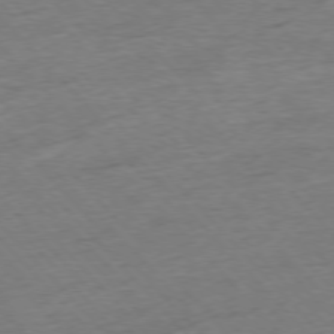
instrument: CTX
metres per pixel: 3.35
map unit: Hpe
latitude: -76.9164
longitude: -11.5182
